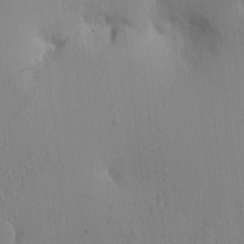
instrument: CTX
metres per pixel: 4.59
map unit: eHh
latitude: -0.9353
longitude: 17.6155
